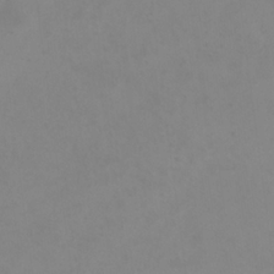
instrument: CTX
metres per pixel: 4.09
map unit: eHh
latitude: 23.5371
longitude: -65.8394
